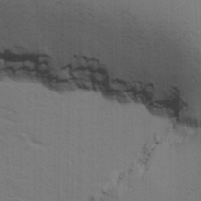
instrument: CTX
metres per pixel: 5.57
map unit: Ave
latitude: 14.5546
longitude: -102.6490
